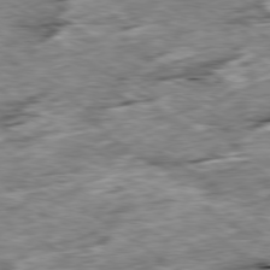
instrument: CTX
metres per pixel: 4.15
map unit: Ap
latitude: -79.8800
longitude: -85.7072
